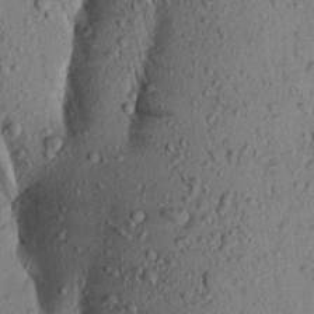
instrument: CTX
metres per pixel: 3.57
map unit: Aa
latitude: 19.7638
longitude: -149.0458
